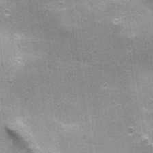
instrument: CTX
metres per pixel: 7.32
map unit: Nhu
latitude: 1.9717
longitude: -17.0836
